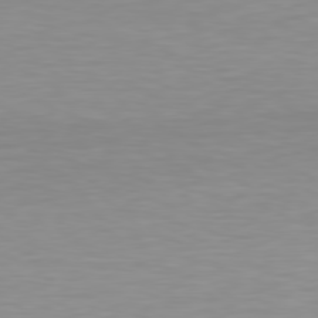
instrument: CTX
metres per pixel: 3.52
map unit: Hpe
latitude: 78.4412
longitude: -145.6694
